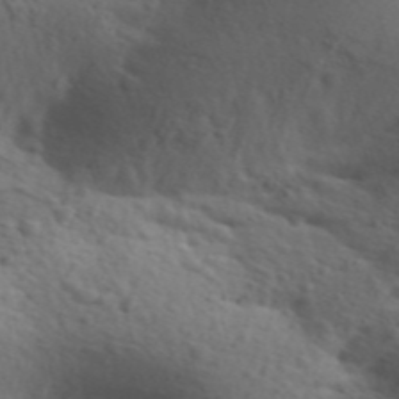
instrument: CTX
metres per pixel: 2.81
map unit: Aa
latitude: 30.9514
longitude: -146.4412
